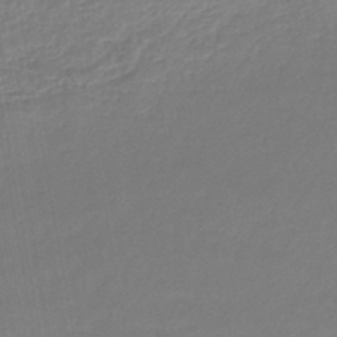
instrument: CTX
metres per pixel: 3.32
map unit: lHb
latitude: -44.2740
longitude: 61.7100
